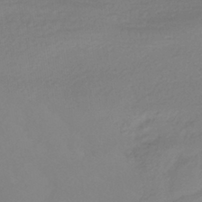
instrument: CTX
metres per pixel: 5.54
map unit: HNhu
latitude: -41.1809
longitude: 93.7478
